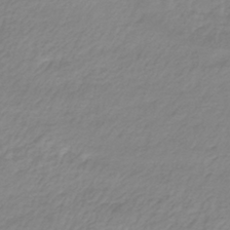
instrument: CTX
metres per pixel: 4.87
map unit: lHb
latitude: -40.2172
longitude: 69.9367
